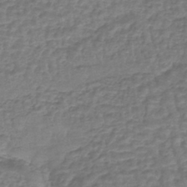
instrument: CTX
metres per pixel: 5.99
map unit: lHb
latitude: -43.5021
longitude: 65.6155
